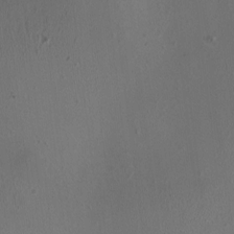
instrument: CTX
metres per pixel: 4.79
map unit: HNhu
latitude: 4.1767
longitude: 5.6910
